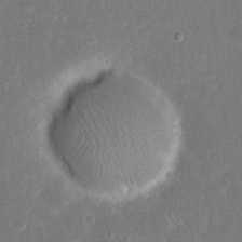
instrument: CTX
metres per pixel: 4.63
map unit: eHh
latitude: 19.5560
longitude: -69.1970
